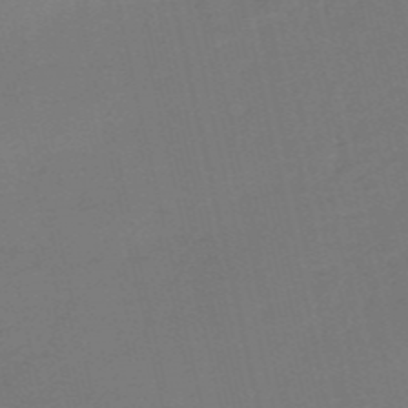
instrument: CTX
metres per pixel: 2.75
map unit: HNb
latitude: -54.8408
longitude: -43.3104
